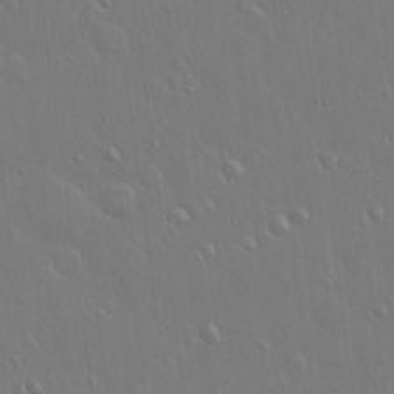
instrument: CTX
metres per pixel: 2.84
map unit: Hto
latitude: 17.8772
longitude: -56.5167
